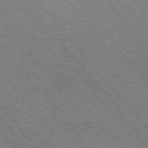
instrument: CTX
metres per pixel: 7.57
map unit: Hpe
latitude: 75.2159
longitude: -150.5545
